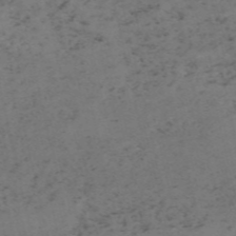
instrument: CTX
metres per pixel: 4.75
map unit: HNb
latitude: -55.1809
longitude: -48.1578
